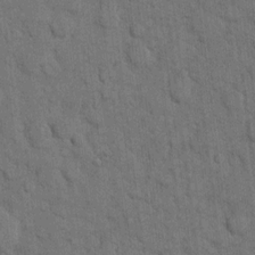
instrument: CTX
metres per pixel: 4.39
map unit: eHh
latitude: 11.8961
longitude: -66.4790
